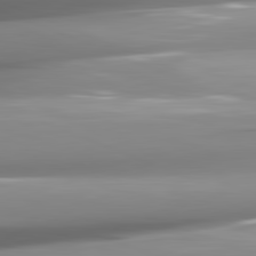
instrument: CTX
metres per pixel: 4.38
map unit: lApd
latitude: 82.1577
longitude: -146.9703
